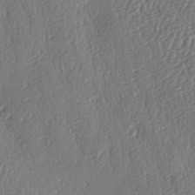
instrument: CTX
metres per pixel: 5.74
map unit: lAa
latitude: -8.5196
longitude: -128.9136
